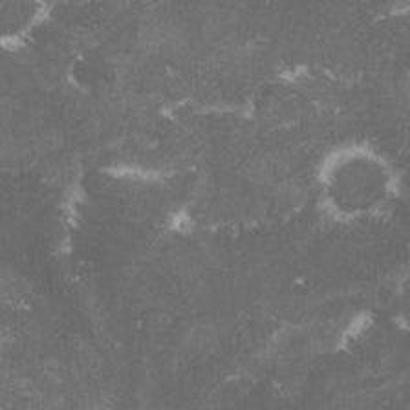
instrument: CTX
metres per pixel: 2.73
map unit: lHvf
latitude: -15.8801
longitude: -99.5749
